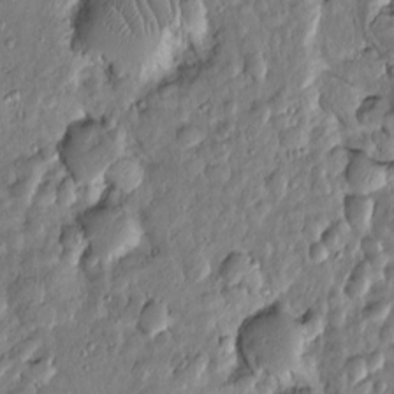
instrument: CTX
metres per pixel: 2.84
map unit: Htu
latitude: -5.9556
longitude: 157.5588
